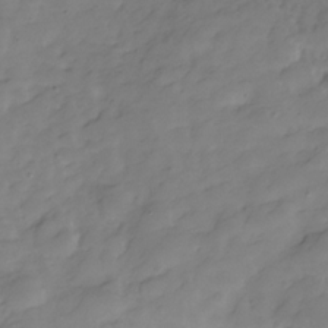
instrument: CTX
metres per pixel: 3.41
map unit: Hve
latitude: -29.3321
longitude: 91.8234
